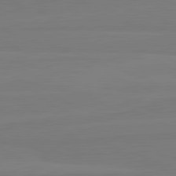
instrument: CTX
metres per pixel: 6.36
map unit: lApd
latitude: 82.1199
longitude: 164.9542
